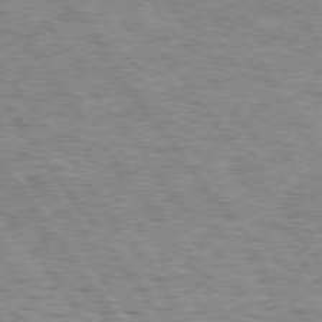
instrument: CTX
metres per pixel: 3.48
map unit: Hpe
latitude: 74.8569
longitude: -155.9150
